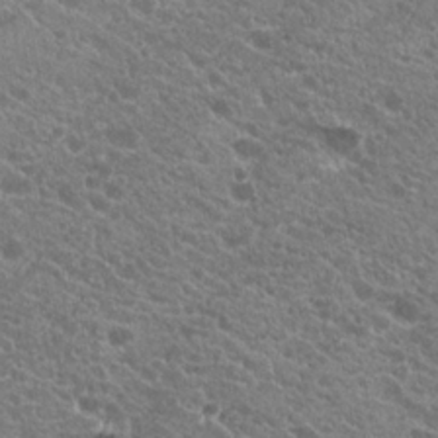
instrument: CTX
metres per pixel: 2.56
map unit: Hto
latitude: 20.1767
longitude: -34.4412
